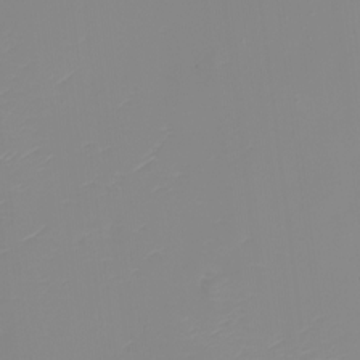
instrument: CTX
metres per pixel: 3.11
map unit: Nhu
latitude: -8.9731
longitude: -84.2901
